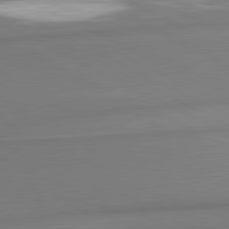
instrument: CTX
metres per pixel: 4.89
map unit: lApd
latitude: 81.2915
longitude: 177.7478
